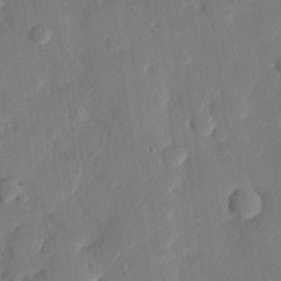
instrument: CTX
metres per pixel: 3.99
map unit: eHh
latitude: 27.0270
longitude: -82.1766
